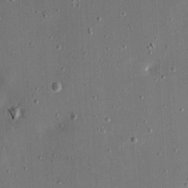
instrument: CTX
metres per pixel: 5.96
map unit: eHh
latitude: 5.0836
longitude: -68.7435
